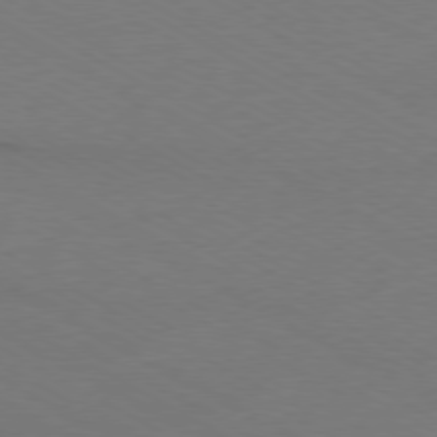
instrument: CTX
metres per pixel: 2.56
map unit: Ap
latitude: -79.6721
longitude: -82.8191
